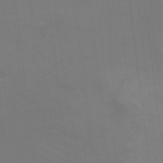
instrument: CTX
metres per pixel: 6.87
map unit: Ht
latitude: 0.8758
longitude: -33.6505
